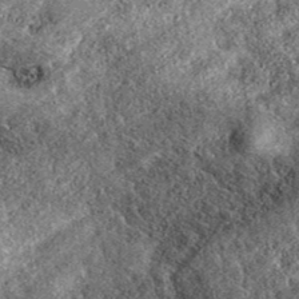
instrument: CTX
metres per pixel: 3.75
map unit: eAb
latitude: 39.3293
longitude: 107.8611
